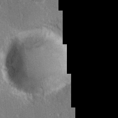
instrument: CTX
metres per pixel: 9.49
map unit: Hve
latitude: 27.5749
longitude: 146.0661
